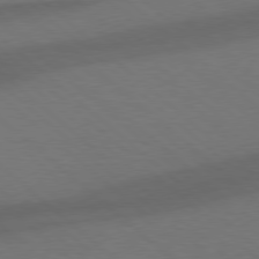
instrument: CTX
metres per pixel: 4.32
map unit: Hpe
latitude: 77.9339
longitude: -150.8380
